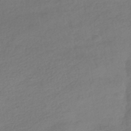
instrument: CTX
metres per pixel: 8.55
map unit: HNhu
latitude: -41.4454
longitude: 97.1053
